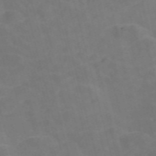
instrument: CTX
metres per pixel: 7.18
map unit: Nve
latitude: -58.1605
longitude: 54.9542
